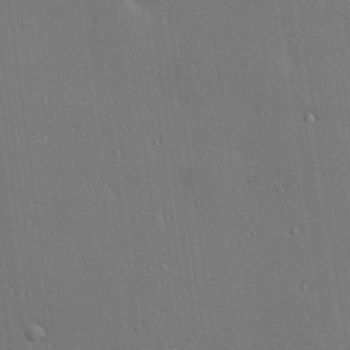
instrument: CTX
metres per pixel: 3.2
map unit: Hve
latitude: 26.9892
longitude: -90.5357
